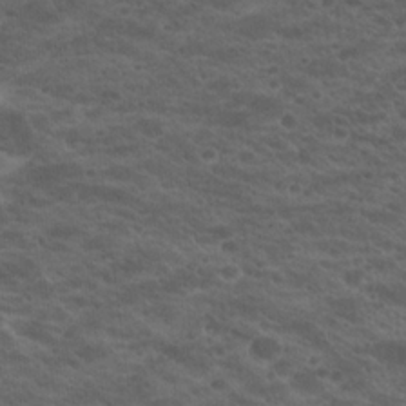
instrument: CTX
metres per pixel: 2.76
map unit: Hto
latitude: 19.8394
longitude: -35.7638
